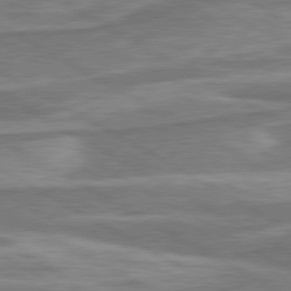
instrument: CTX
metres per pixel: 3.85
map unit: lApd
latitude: 80.4412
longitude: -178.1956
